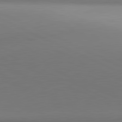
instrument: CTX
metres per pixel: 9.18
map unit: lApd
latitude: 81.3293
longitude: 143.8422
